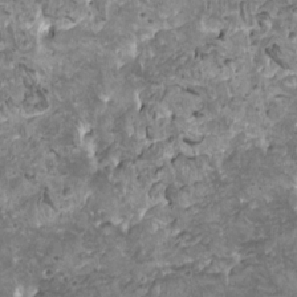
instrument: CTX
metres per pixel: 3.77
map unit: HNhu
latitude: -0.1795
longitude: 2.0849
